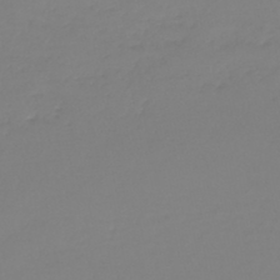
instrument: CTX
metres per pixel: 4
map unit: lHb
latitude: -45.1053
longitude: 62.4629
